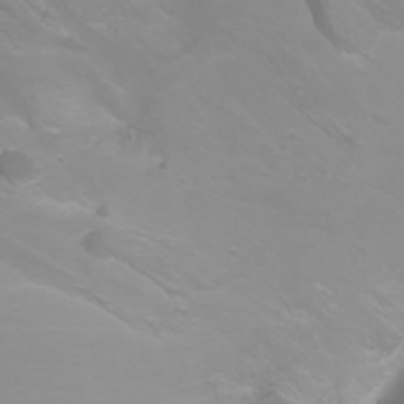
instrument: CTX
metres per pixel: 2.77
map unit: Ht
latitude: -2.9919
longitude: -61.6883
